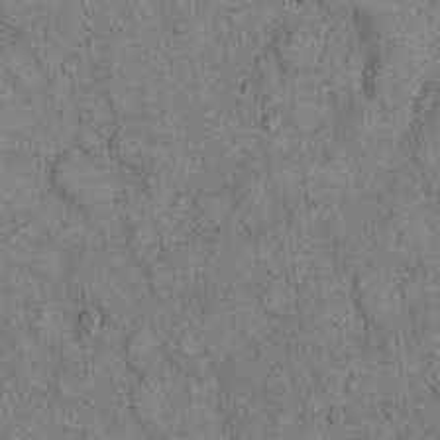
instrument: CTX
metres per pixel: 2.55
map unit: Hto
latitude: 11.3482
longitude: -59.2537
